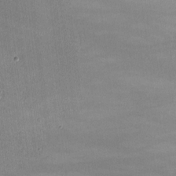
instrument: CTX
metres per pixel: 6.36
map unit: lHvf
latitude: -9.8989
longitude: -101.2726
